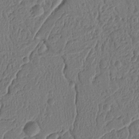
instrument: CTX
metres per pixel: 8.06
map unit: Ht
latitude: 10.4412
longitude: -76.4223
